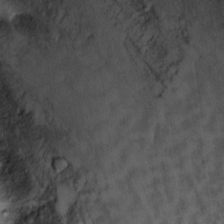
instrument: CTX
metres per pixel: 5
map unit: Ht
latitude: 8.8191
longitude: -36.4412
